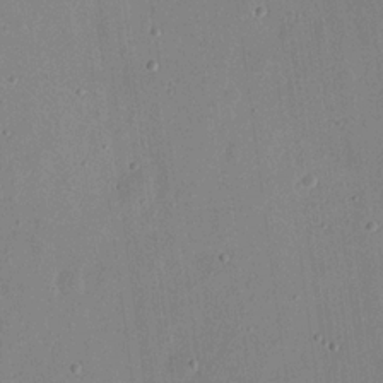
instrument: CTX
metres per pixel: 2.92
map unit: eHh
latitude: 17.6883
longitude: -70.5357
